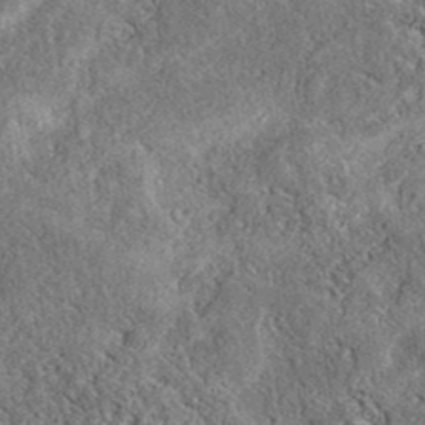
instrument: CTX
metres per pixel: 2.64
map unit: eAb
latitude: 38.5735
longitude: 112.0850
